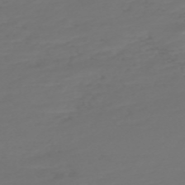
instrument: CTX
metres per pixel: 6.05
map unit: Nve
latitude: -59.1998
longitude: 57.8800
